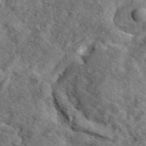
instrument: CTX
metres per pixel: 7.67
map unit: eHh
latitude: 36.8947
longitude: -80.0822
